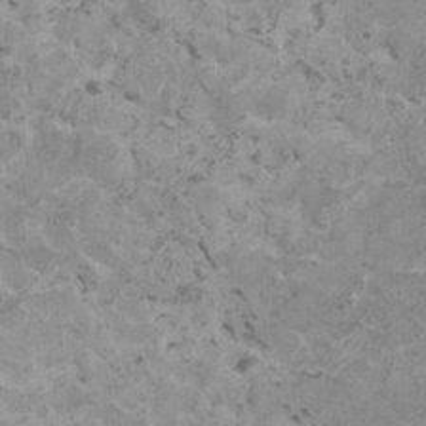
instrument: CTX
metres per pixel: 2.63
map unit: HNhu
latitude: 1.1025
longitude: 2.8030
